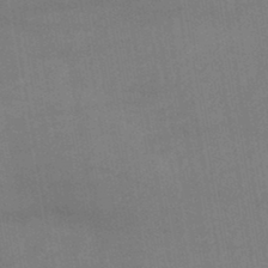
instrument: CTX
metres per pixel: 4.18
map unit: lHb
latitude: -45.3510
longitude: 72.5951
